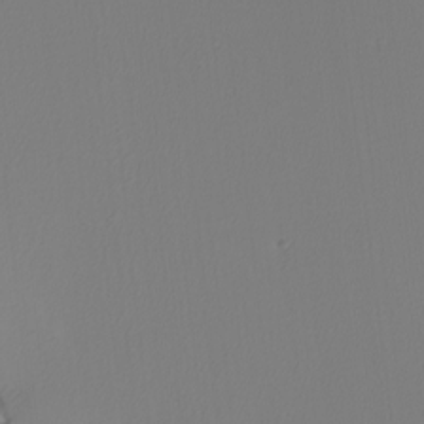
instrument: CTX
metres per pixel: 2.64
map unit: Nhu
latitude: -4.5384
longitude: -91.4615
